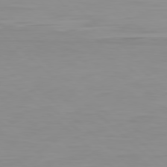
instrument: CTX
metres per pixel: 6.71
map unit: Hpe
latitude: 78.3279
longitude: -168.5168
